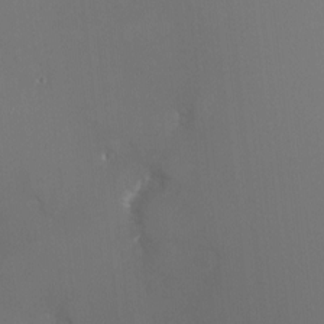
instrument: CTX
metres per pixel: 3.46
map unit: Nhu
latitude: -5.3320
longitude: -87.9528
